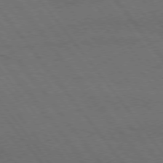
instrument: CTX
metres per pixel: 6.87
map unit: Hpe
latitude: 75.1781
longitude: -137.7828
